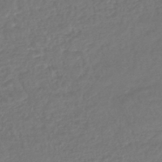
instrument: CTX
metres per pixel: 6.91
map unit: lHb
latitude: -43.1809
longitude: 75.6911
